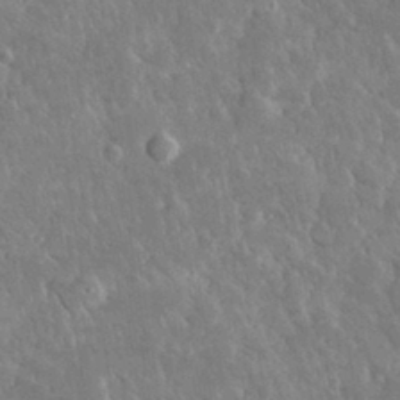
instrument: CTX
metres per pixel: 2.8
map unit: lHvf
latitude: 34.3467
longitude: -87.8016
